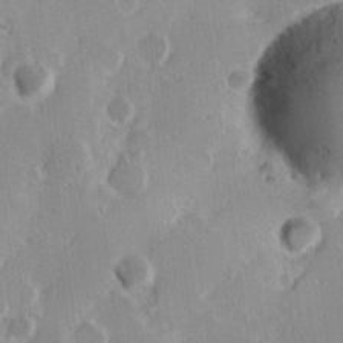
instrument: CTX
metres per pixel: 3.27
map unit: Hve
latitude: 23.8583
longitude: 146.4062
